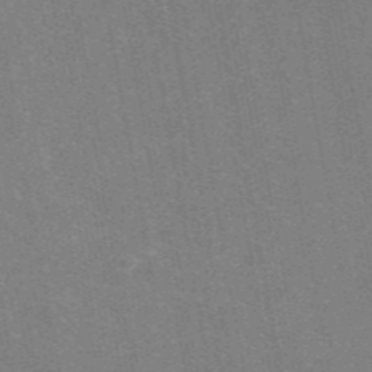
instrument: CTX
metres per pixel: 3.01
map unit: eAb
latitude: 46.8758
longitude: 117.0108
